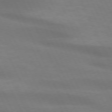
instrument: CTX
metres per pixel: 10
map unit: lApd
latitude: 73.2726
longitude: -48.6679
